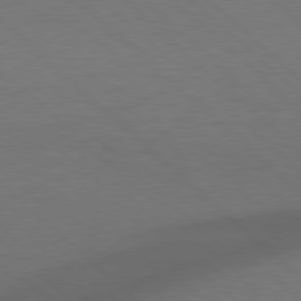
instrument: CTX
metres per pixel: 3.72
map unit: Hpe
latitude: 77.6882
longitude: -150.3656
